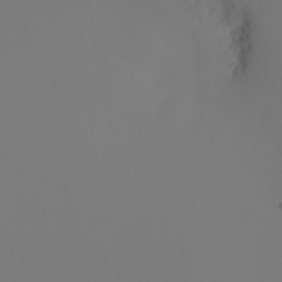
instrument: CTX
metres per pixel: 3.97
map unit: eHh
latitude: -4.8219
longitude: -87.1970
